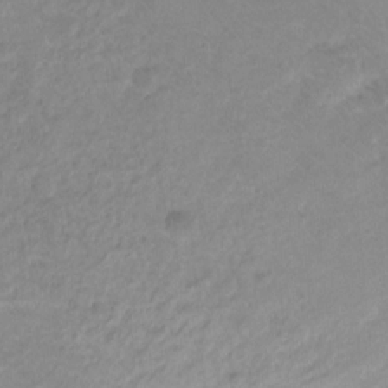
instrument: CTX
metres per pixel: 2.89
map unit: Ht
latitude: -9.9367
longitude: -39.0080
